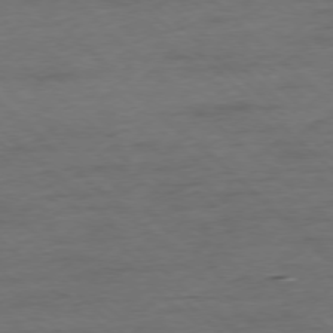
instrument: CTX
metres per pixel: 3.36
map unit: Ap
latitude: -77.4832
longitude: -93.6882
